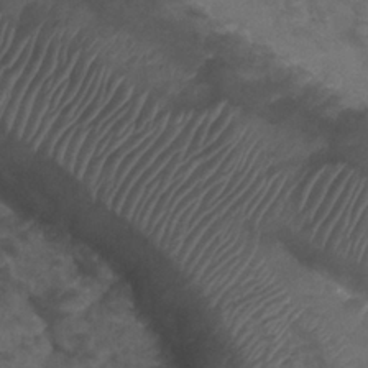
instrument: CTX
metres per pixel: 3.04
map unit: Nhu
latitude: 25.4804
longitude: -53.5371
